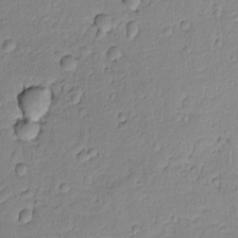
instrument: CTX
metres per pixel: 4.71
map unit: lAvf
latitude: -8.7841
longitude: -119.5560
